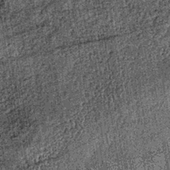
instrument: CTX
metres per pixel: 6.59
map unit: lHb
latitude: -38.6329
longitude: 67.4644
